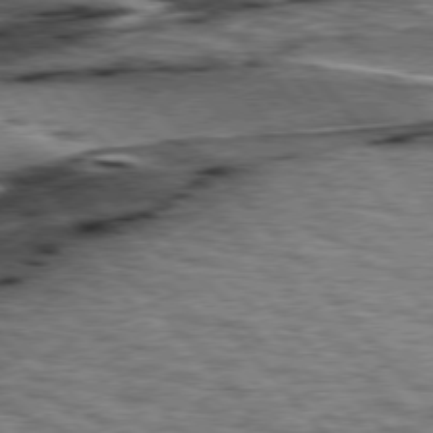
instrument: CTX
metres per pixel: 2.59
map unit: lApd
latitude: 76.4223
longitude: -71.7638
